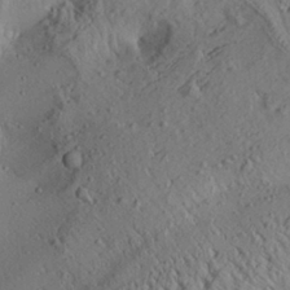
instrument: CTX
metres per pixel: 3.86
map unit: Aa
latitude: 28.4223
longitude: -135.2726
